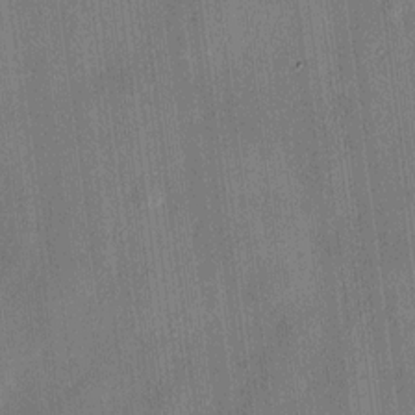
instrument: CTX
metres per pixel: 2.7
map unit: HNhu
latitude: 12.4979
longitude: 9.6533
